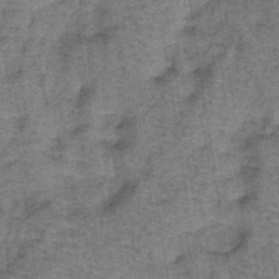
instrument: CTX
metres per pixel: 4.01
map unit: lHb
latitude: -40.6140
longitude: 57.2187
